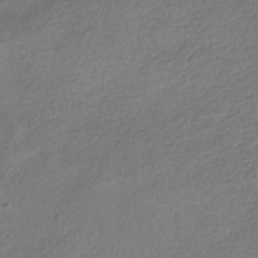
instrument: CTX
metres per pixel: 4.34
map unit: HNhu
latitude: -42.1038
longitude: 99.2187
